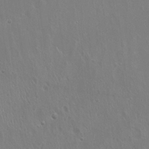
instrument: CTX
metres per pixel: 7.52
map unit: Hto
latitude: 18.2711
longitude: -56.8191
